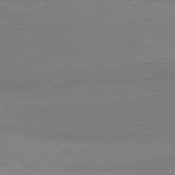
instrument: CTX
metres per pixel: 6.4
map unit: lApd
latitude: 81.6505
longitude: 159.3131
